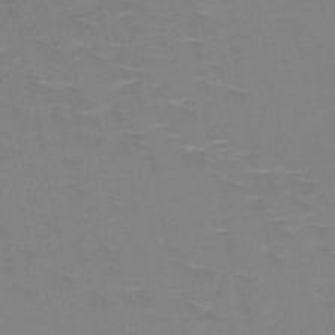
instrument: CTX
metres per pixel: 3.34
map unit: HNb
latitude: -49.3510
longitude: -47.2348
